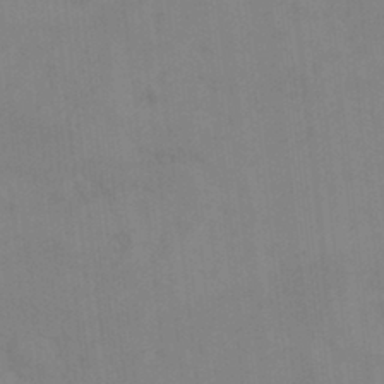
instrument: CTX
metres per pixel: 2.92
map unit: HNhu
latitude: 2.9324
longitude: 9.2754
